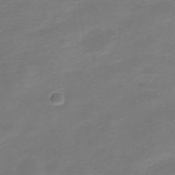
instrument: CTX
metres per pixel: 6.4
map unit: Nve
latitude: -21.2942
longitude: 104.9541
